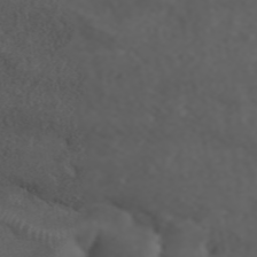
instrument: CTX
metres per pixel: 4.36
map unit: ANa
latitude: 45.3292
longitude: 21.6721
